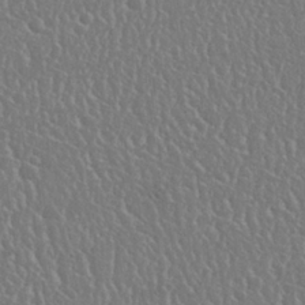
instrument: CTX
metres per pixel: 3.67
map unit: Nhu
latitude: 25.3292
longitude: -59.3482
